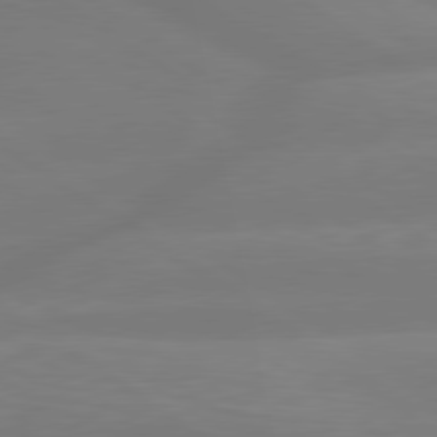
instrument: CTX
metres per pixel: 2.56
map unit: lApd
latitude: 79.4994
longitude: -149.2726
